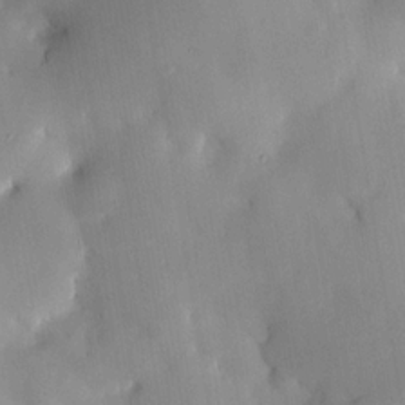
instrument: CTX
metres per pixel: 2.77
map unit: HNhu
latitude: 15.3293
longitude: 12.1795
